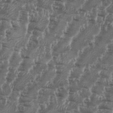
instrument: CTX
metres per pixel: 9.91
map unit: eHh
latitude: 35.2348
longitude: -136.2901
